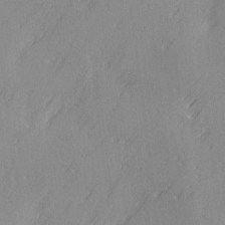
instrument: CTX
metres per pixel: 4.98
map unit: Ave
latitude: 2.7246
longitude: -111.8772
